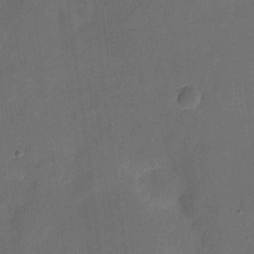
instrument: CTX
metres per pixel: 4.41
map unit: eHh
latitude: 5.1025
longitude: -66.7624
